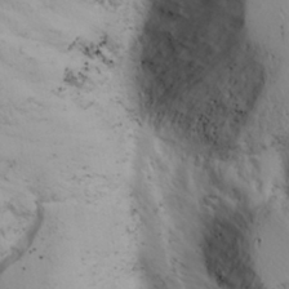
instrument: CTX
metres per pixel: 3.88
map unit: Ave
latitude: 8.6869
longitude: -105.4805
